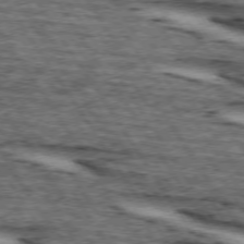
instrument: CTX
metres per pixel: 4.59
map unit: lApd
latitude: 74.2145
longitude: -72.6113
